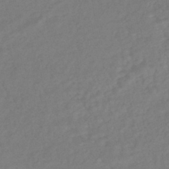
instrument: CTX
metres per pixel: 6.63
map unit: HNhu
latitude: -45.4077
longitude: 98.4818
